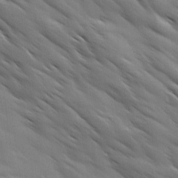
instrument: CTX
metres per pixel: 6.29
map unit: Ave
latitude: 12.1389
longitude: -106.1956
